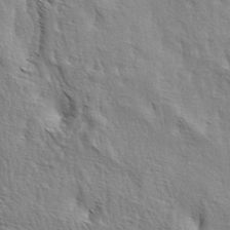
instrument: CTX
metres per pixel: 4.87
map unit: lAa
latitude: -4.1605
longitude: -121.9717
